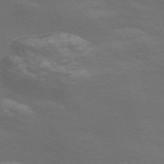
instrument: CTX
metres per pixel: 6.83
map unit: Nve
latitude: -56.8975
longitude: 54.2740
